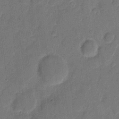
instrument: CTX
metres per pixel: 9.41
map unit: eHh
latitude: 7.7827
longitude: -66.8758
